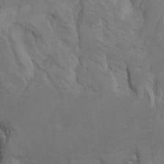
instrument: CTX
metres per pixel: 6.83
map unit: Htu
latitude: -7.3320
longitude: -65.6316
